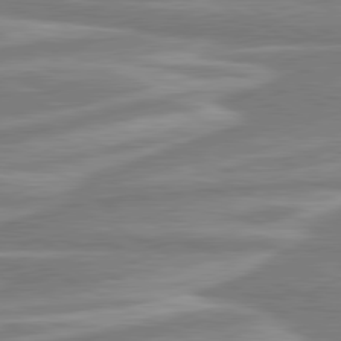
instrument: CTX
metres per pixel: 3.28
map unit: lApd
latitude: 80.6490
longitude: -174.2145
